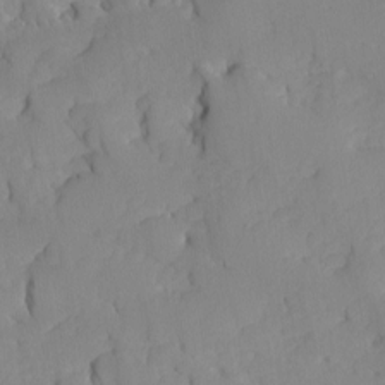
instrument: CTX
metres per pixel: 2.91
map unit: Ave
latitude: -8.6707
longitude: -117.0459
